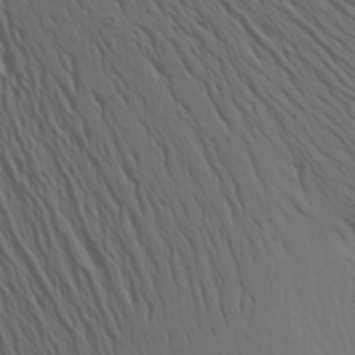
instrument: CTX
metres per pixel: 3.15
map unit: Aa
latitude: 17.6316
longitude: -144.7246
